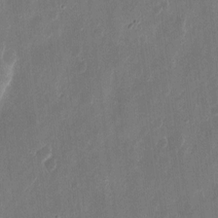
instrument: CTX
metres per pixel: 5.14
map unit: eHh
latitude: 10.8002
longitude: -72.2712
